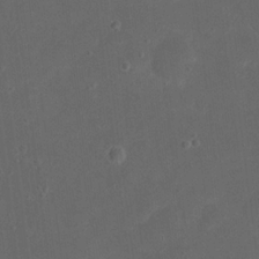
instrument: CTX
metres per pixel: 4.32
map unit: eHh
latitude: 19.6694
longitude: -64.7057
